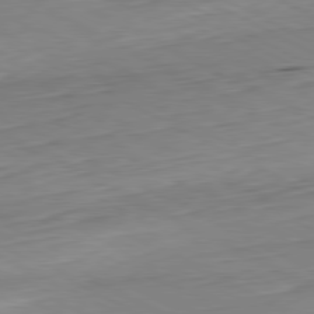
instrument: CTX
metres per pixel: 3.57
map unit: Hpe
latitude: -80.8975
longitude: 21.8233
